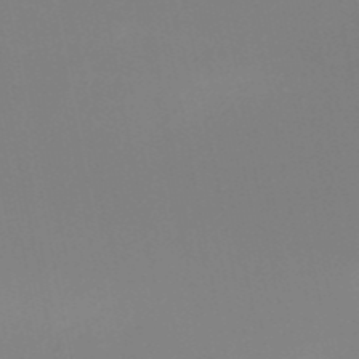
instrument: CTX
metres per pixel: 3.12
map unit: HNb
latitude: -51.0108
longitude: -53.3482
